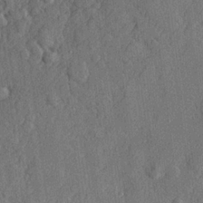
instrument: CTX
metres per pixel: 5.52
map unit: lHvf
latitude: 23.3293
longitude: 142.9352
